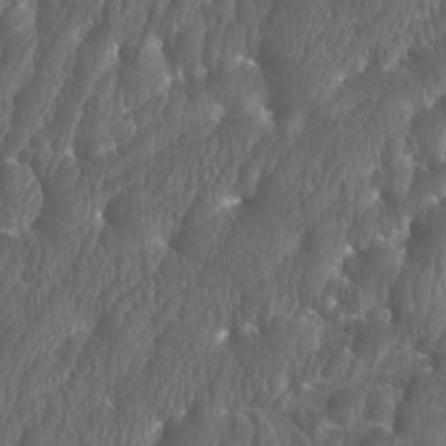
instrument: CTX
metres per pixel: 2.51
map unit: Htu
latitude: -10.8030
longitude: -73.5560
